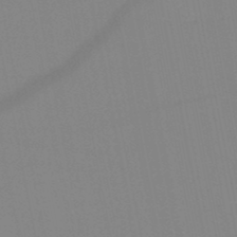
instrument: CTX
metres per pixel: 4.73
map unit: HNb
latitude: -49.4455
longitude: -40.4789
